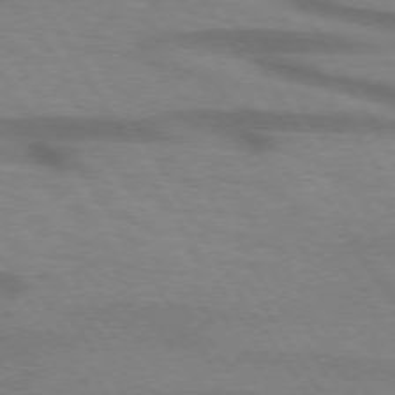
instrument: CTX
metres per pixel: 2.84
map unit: lApd
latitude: 72.8191
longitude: -58.1767
